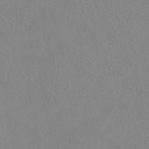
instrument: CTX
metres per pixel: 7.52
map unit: HNhu
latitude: -40.0094
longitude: 101.1053
